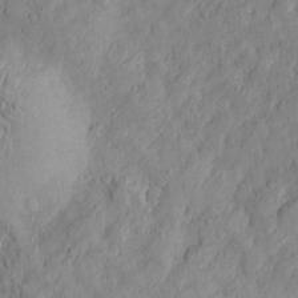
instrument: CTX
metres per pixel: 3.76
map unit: Htu
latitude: -3.6910
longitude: 158.7085
